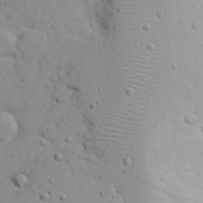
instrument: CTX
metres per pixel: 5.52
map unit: eHh
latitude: 16.8758
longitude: -71.8205
